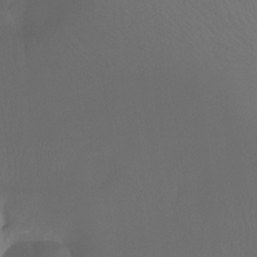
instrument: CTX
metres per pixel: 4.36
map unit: Ht
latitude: -7.1242
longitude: -30.4601
